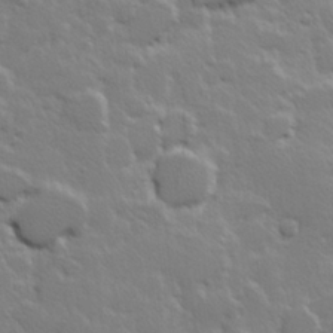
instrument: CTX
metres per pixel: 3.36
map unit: Hve
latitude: 23.8772
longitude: 144.8597
